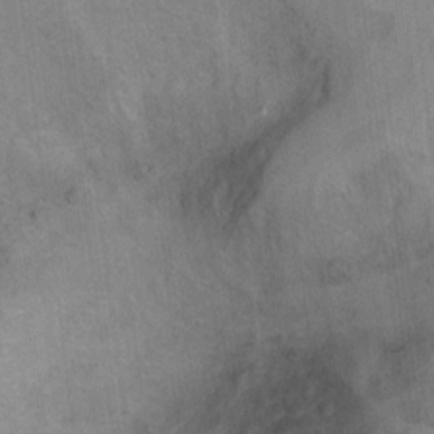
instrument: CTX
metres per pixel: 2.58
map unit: Ht
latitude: 5.5560
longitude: -36.6113
